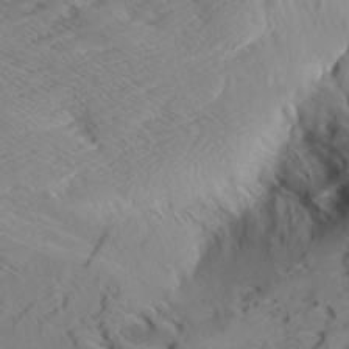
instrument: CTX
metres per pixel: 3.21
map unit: Aa
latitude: 8.9136
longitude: -140.4034
